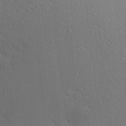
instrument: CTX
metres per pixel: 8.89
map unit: Nve
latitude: -8.7274
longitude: 174.2172
